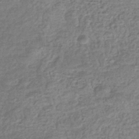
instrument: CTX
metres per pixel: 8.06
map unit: eHb
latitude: -37.0675
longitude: 80.3873
